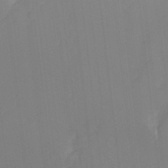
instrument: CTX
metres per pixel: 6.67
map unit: Hto
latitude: -8.5574
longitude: -47.0837
